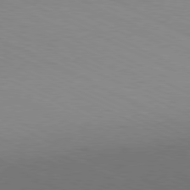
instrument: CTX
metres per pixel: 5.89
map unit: Hpe
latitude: -81.1620
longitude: 13.6344
